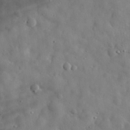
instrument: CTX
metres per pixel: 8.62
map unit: eHh
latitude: 30.9703
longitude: -73.7072
